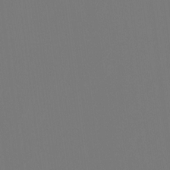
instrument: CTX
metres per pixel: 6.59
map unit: Htu
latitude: -14.0850
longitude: -48.6302
